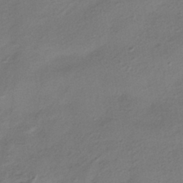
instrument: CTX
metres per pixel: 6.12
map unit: HNhu
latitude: -41.5210
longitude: 105.5399
